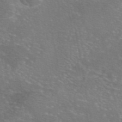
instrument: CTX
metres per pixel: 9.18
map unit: eAb
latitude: 46.3090
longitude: 106.0283
